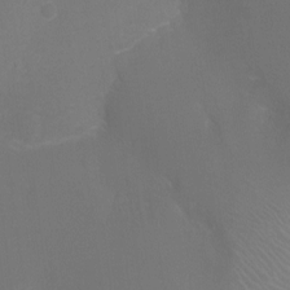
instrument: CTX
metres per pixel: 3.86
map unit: Ht
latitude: -4.3117
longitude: -24.6490
